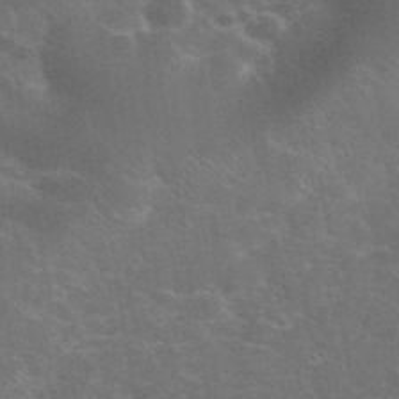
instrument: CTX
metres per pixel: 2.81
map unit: eHh
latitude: 38.1011
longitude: -65.6883
